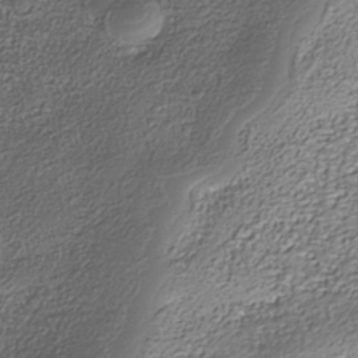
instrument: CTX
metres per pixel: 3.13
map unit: Nhe
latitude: -38.1984
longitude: -88.0255
